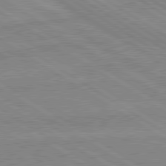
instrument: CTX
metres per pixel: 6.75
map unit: lApd
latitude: 80.0444
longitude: -175.0836
